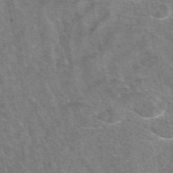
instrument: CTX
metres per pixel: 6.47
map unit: eAb
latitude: 47.9150
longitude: 119.5021
